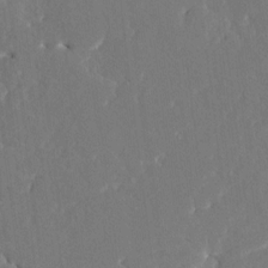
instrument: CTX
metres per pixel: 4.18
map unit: HNhu
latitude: 7.1592
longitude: -5.3859
